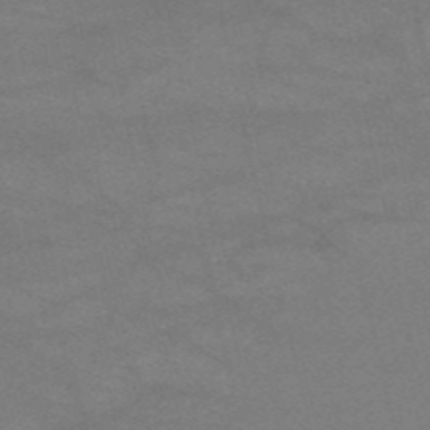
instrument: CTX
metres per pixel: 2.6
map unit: HNb
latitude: -53.6155
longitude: -41.1592
